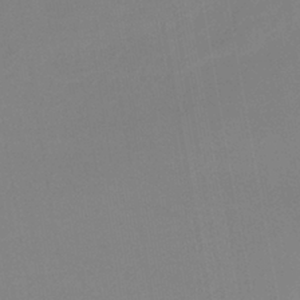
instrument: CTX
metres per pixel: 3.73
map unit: lHb
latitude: -37.6910
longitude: 74.5385
